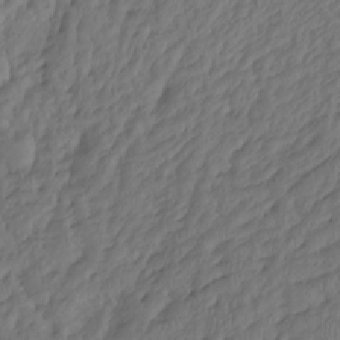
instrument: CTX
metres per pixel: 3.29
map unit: Hto
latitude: -7.9745
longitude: -40.0255
